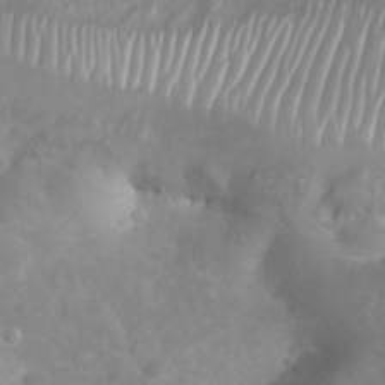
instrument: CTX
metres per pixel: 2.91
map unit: Nhu
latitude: 27.1781
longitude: -63.7828
